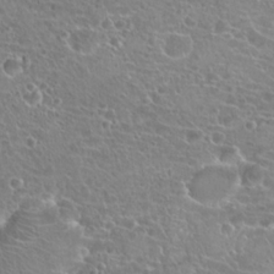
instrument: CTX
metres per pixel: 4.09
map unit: Hto
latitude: 20.7247
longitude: -40.7435
